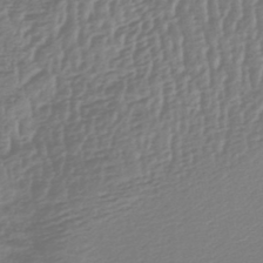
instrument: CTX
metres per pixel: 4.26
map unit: lHb
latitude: -45.8989
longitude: 68.2550
